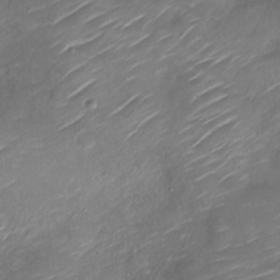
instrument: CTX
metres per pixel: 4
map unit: Nve
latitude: -17.6344
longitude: 107.3510
